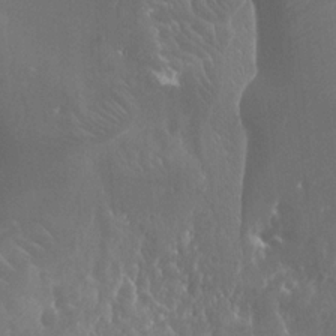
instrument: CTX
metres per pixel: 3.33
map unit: Htu
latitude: -1.4077
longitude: -76.4223
